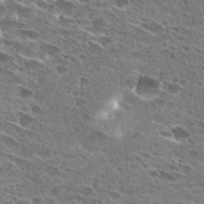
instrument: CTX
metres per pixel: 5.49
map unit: Hto
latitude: 27.2726
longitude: -43.7828
